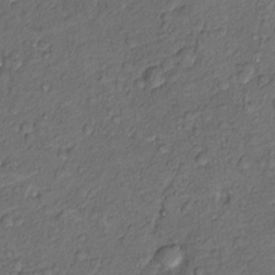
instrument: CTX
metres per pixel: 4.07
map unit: Hto
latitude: 13.7450
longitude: -29.5182
